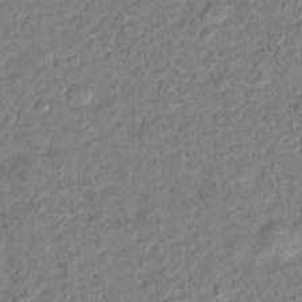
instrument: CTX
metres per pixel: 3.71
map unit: Hto
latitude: 14.5357
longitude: -39.2726
